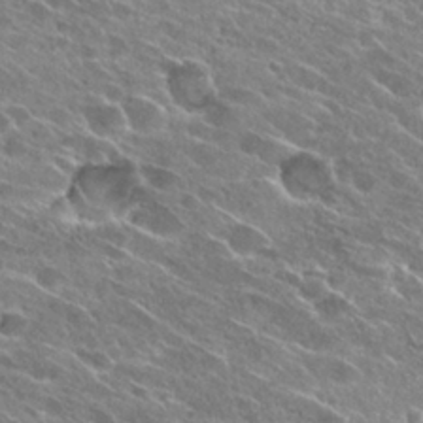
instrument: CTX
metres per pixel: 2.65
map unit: Hto
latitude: 27.5182
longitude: -43.9717
